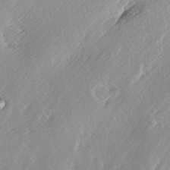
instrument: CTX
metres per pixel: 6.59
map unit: lAa
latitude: -6.6140
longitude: -124.5924
